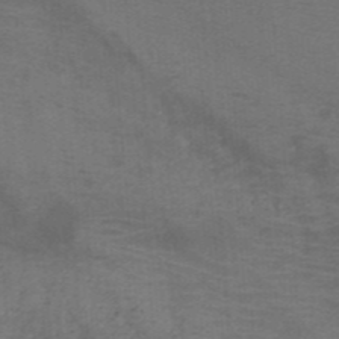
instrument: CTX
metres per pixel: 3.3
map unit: HNb
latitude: -45.8233
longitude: -45.8772
